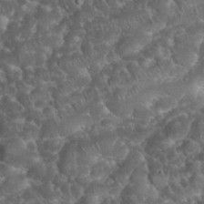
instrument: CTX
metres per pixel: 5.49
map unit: eHh
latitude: 34.1388
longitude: -65.0080
